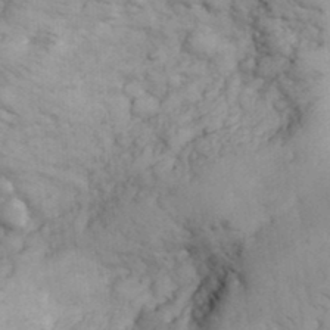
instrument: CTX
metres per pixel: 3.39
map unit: eHh
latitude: 32.1389
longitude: -66.8002
